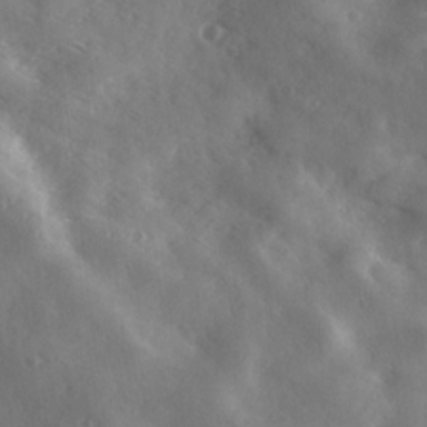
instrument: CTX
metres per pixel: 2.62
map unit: Ave
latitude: 18.2522
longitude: -131.3293
